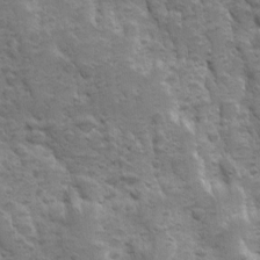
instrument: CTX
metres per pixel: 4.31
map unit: Ave
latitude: 10.2523
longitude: -103.8205
